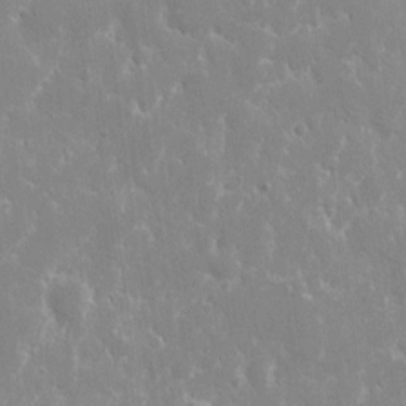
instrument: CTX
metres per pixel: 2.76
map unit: eHh
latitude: 9.3293
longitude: -69.8206
